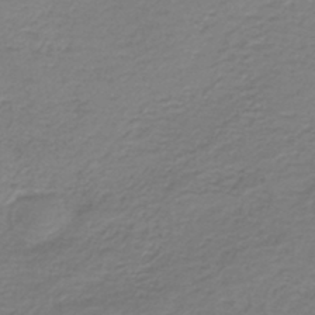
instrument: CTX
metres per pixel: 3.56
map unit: HNb
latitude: -42.5951
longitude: 49.8423
